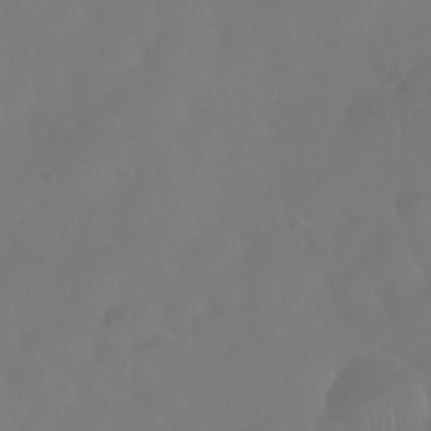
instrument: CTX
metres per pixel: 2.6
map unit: Nhu
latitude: 28.1011
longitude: -65.2348
